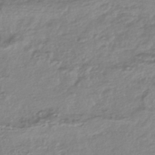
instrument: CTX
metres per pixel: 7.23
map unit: HNhu
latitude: -44.4818
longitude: 96.8030
